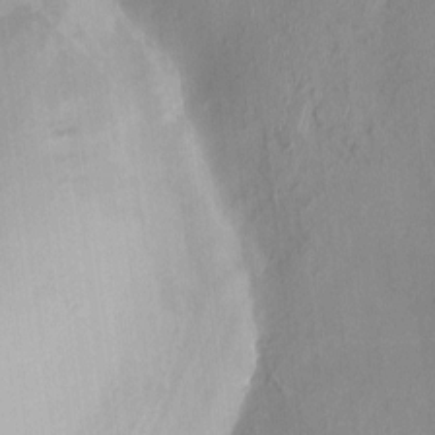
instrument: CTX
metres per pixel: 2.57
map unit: HNhu
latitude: 4.4790
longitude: -5.9906
